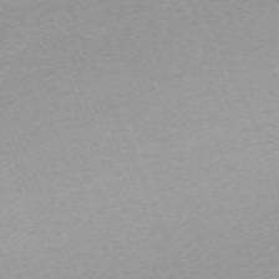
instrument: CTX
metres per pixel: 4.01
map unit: Nhu
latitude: -67.9745
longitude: 37.5777
